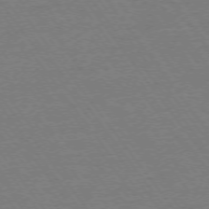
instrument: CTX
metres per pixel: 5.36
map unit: Ap
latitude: -74.8030
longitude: -82.7624
